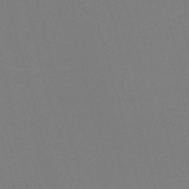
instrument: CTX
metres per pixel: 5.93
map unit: Nve
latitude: -58.1038
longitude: 60.3684
